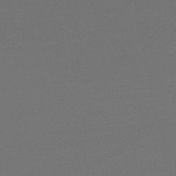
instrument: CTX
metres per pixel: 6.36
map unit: lHb
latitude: -47.0675
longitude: 66.2739
